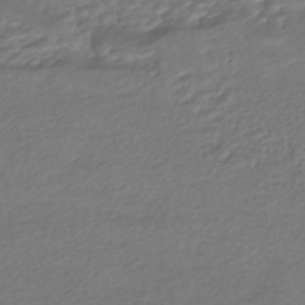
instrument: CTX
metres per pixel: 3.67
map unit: HNhu
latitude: -44.6330
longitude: 95.4832
